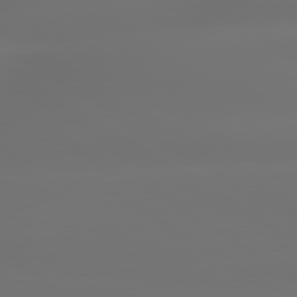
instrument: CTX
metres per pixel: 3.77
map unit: lApd
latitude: 79.5938
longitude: -138.1389
